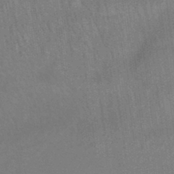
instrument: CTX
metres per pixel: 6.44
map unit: HNb
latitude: -45.5399
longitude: -35.3670
